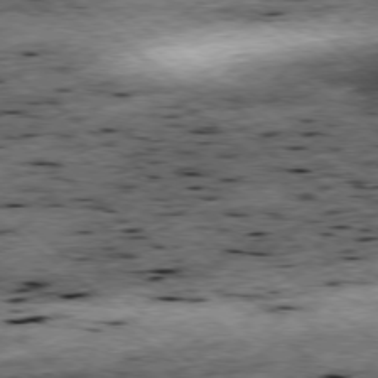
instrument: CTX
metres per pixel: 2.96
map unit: Ap
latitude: -78.6518
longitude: -50.9513
